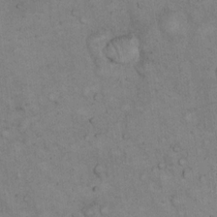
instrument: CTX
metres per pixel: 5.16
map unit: eHh
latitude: 19.7827
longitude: -61.7449
